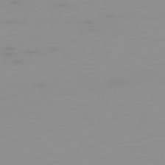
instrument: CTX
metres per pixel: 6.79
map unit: Hpe
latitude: -75.9367
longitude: -10.6680
